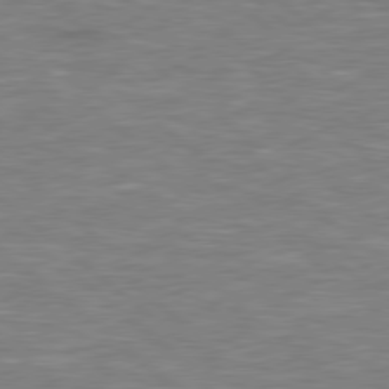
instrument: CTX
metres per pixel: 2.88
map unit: Hpe
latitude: 78.5735
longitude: 179.6910
